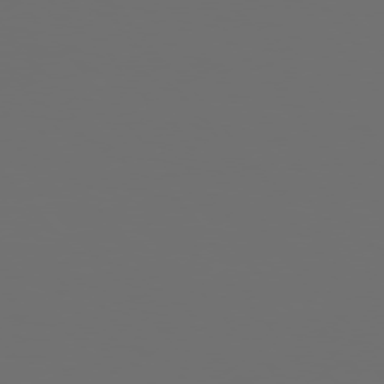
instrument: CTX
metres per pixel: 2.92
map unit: Hpe
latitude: 76.3278
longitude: -142.4979
